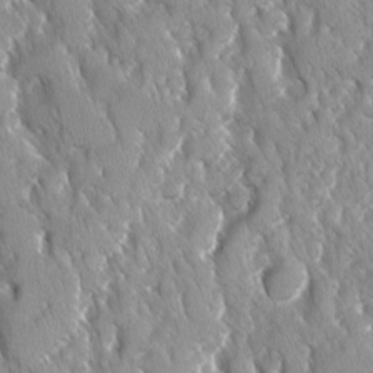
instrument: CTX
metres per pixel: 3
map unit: Ave
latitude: -10.9920
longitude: -118.8380
